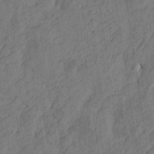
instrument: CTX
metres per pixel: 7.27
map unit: Htu
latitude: -4.7652
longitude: -177.4615
